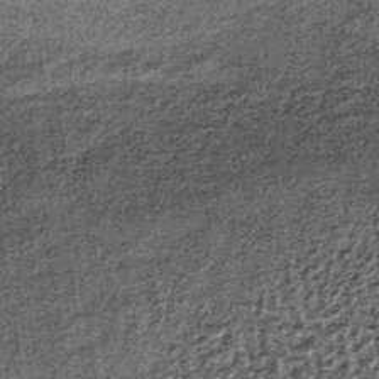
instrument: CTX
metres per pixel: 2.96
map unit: lHb
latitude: -38.5196
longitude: 66.6897
